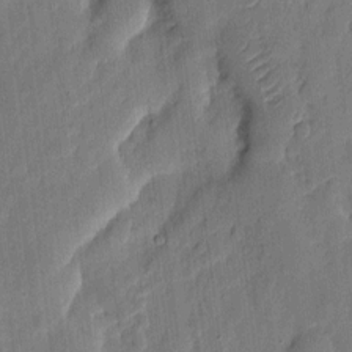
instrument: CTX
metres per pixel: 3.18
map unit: eHh
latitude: 7.6316
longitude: -73.7072
